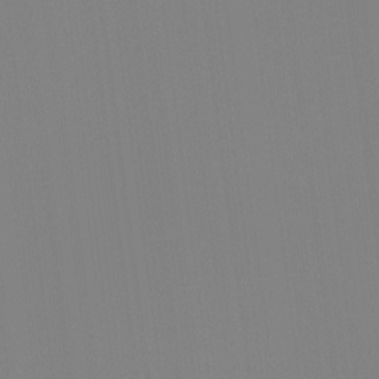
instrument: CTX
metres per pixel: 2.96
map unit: Ht
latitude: -15.1054
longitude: -48.3845
